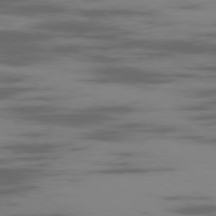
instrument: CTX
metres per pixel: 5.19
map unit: Ap
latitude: -77.2754
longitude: -66.8569
